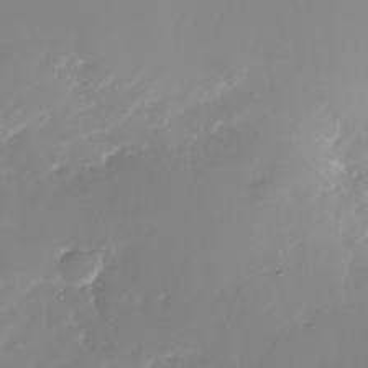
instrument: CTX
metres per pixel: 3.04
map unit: Nhu
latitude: -28.0850
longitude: -75.9717
